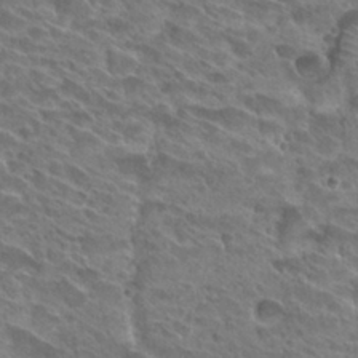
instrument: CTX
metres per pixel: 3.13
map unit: Hto
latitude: 28.1200
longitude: -39.1970
